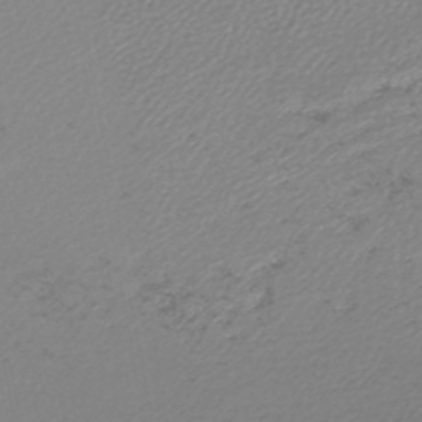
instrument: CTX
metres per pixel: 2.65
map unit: lHb
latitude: -46.1605
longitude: 71.0675
